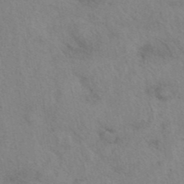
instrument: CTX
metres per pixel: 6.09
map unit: eAb
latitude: 41.2914
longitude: 108.2173
